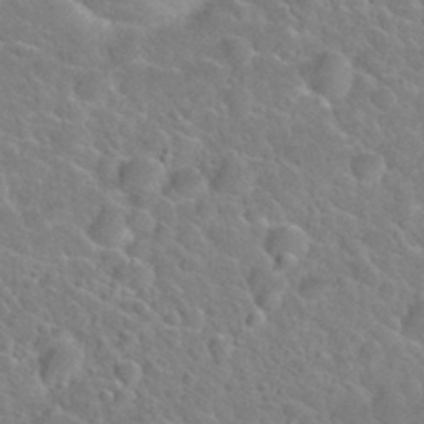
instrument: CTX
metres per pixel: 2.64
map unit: Nhu
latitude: 30.2145
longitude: -52.4790
